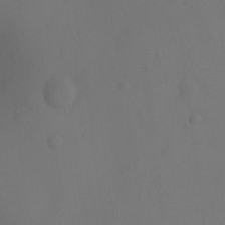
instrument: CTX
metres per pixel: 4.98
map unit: Ht
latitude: -9.7855
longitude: -37.0459
